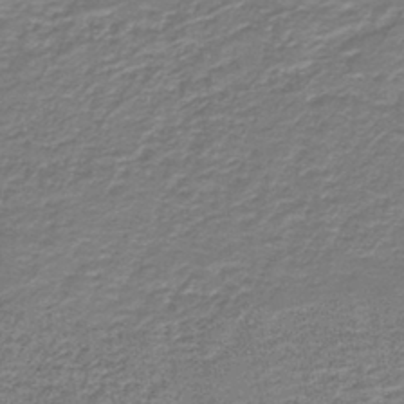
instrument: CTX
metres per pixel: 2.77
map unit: HNb
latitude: -38.7463
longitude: 50.8408
